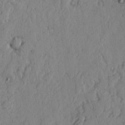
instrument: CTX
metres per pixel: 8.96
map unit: lAvf
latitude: -2.1794
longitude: -107.8583
